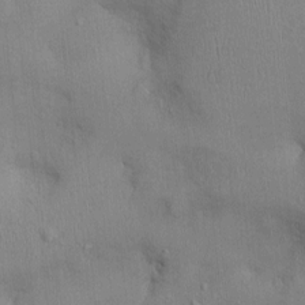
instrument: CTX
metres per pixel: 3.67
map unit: Ht
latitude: -3.3509
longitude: -14.6491
